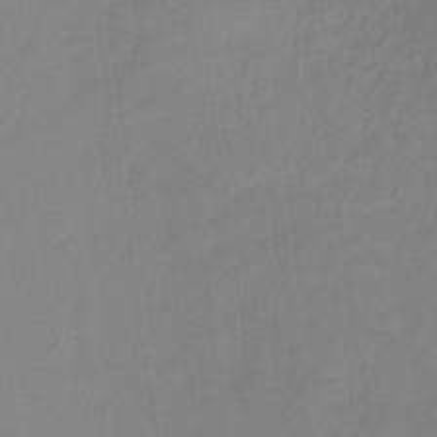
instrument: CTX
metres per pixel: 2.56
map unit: HNhu
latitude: -27.4265
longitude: 73.8989
